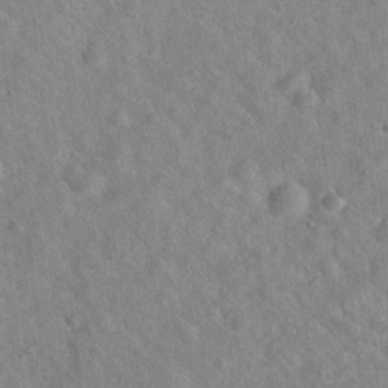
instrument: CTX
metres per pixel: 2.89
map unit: Hto
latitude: 20.0444
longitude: -53.9528
